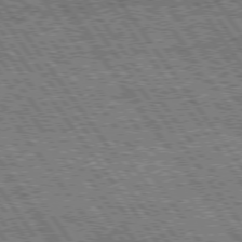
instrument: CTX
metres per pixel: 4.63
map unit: Hpe
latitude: 74.9325
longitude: -153.9528
